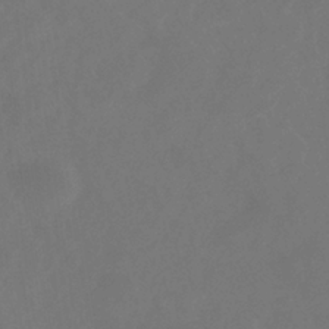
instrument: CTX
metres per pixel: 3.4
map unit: eHb
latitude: -35.6533
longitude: 78.6518
